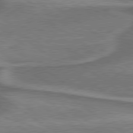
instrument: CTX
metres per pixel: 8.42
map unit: lApd
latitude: 79.7450
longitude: 171.5021
